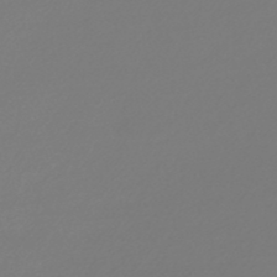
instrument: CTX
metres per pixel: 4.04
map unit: lHb
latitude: -47.1620
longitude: 72.6140
